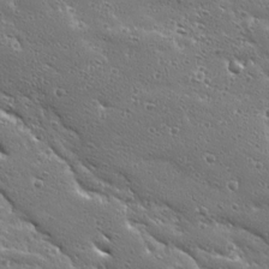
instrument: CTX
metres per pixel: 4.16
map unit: Ave
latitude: 19.9150
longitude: -137.0081
